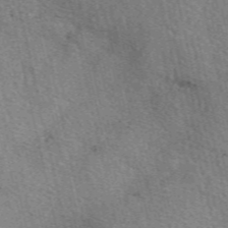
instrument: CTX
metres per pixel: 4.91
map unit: eAb
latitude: 50.7435
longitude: 113.7667
